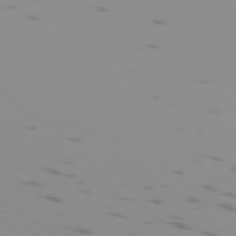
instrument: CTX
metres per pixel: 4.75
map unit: Ap
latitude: -77.7856
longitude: -65.7639
